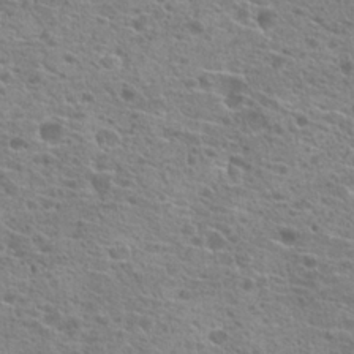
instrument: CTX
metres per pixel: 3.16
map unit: Hto
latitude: 20.8758
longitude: -41.9150
